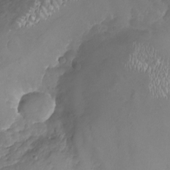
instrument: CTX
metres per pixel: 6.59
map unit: Nhu
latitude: -19.5777
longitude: -57.1214
